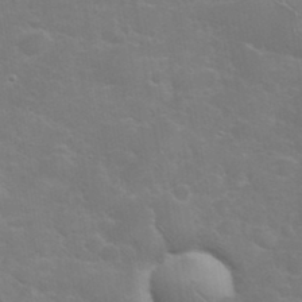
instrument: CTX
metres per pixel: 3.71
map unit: eHh
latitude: 36.2901
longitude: -66.5545
